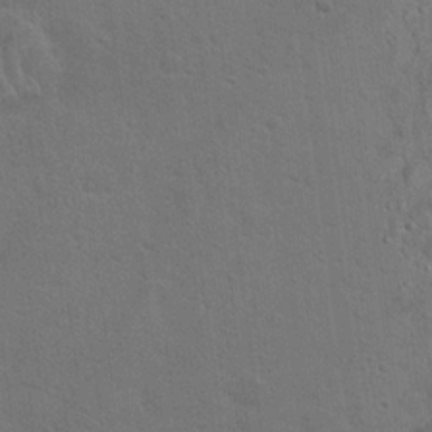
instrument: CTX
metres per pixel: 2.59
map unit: Hto
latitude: 19.4237
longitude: -53.9339
